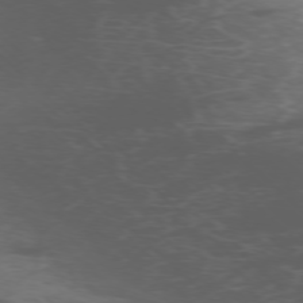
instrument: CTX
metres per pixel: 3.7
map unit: Ap
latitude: -76.3495
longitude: -67.3670
